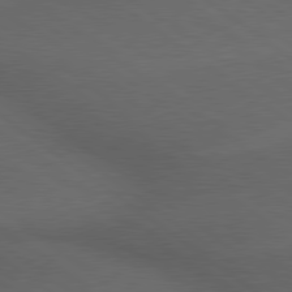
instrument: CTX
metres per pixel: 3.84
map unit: lApd
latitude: 79.3482
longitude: -177.2159
